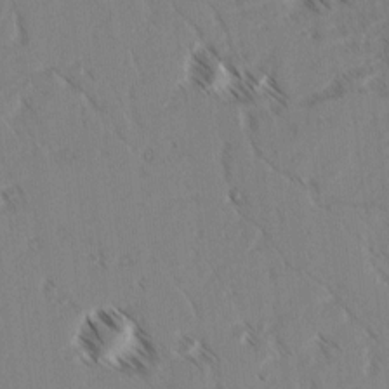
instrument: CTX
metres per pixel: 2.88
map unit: lAvf
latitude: 3.1592
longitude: -105.2159
